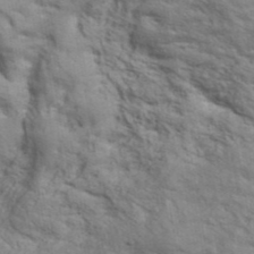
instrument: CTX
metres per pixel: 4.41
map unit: ANa
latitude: 41.8583
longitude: 17.4833
